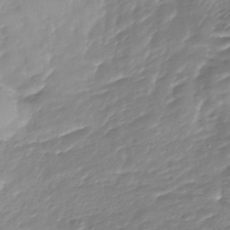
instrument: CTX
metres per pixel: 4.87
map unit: Nhu
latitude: -38.6330
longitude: -82.7813
